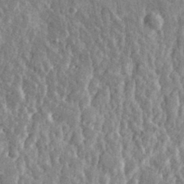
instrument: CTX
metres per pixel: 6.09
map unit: eHh
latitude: 32.4979
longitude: -79.9150
